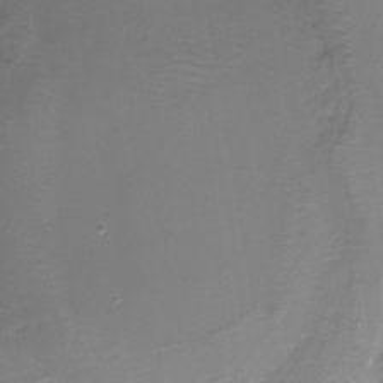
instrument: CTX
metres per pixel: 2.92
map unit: Nhu
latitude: -9.8989
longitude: -76.7246
